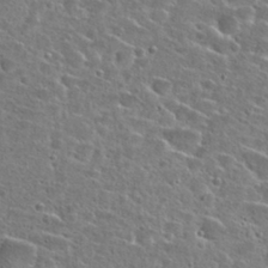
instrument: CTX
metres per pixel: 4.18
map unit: Hto
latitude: 25.9906
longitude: -47.7450
